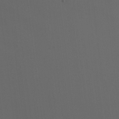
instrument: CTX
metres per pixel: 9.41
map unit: Nhu
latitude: -6.9730
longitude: -95.0837
